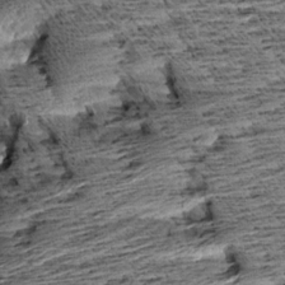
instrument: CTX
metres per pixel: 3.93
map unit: Aa
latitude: 8.1767
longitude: -138.3089
